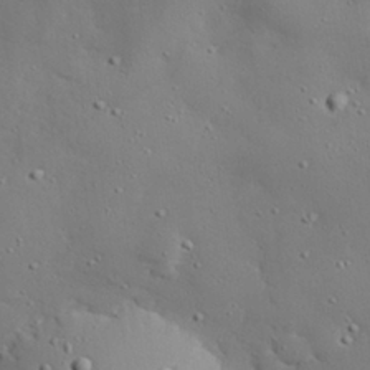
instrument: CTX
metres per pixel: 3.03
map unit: eHh
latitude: 28.2900
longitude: -82.3845
